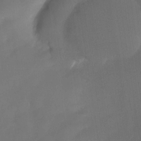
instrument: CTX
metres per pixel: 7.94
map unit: Nhe
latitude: -33.5210
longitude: -145.6316
